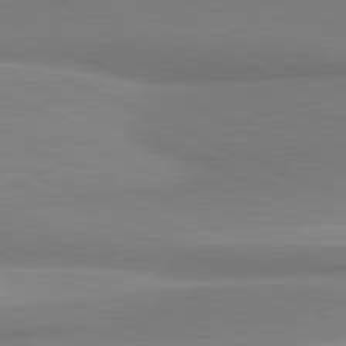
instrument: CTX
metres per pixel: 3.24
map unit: lApd
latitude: 81.3859
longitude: 165.8612
